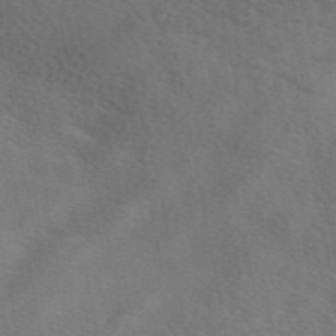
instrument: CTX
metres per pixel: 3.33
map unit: eAb
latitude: 49.7450
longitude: 119.7100
